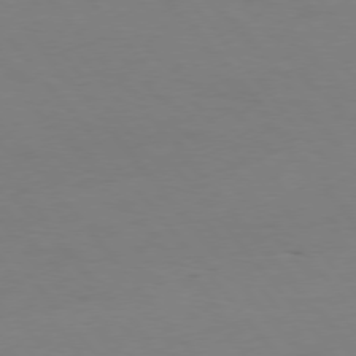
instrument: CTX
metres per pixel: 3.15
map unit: Hpe
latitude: 75.4426
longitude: -141.4048
